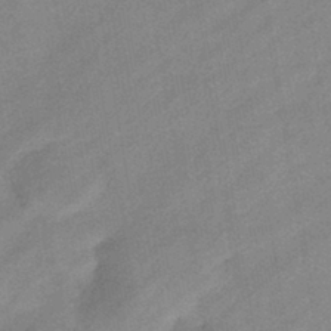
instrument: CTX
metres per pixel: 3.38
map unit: eHb
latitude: -41.2754
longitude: 84.1227
